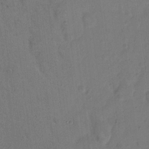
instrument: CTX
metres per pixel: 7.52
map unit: Hto
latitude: 7.5182
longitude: -62.6680
